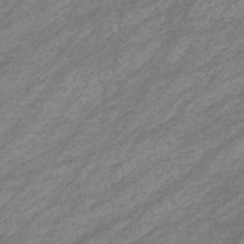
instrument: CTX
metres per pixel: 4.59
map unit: eHb
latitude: -33.2187
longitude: 70.6896
